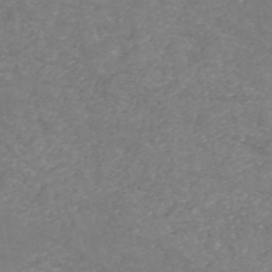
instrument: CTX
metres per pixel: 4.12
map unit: HNb
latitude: -54.2362
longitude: -38.0444
